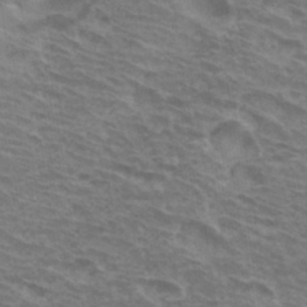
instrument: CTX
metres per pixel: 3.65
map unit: Hto
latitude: 33.7450
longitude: -40.8191
